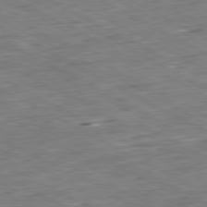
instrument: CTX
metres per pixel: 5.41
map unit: Ap
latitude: -80.8597
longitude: -80.9136
